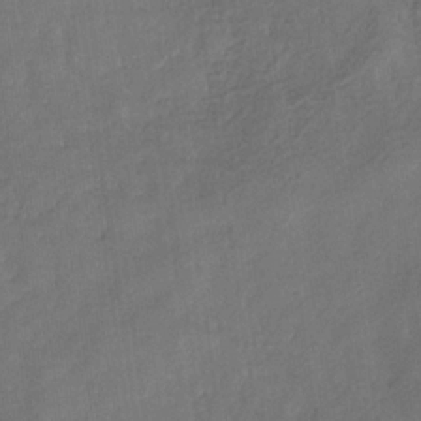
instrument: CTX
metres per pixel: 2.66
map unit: eHb
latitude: -29.8422
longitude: 69.9367
